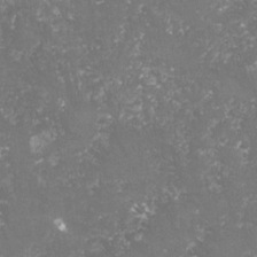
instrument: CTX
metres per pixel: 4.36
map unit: lHvf
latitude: -15.7478
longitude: -98.6868
